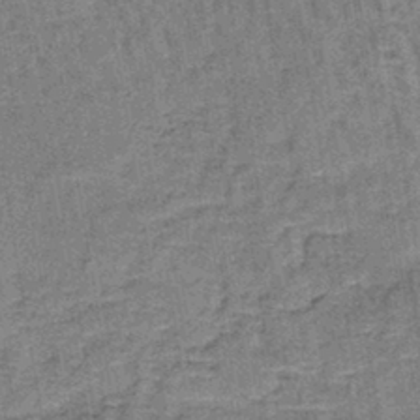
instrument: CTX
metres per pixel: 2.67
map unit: lHb
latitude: -41.1431
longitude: 57.7288
